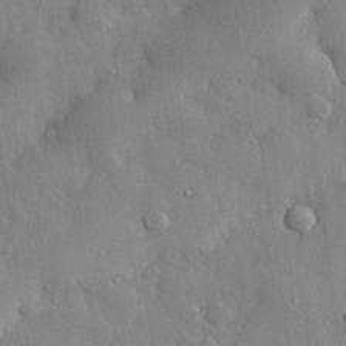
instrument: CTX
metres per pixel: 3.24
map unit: eHh
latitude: 28.7624
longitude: -78.8191
